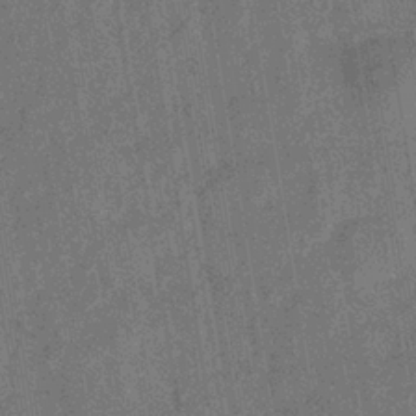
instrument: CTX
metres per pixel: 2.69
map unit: eHb
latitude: -34.9164
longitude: 80.6708
